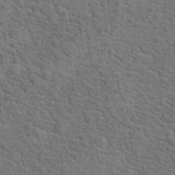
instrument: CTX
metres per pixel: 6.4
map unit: Hto
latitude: 18.4412
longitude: -43.1592
